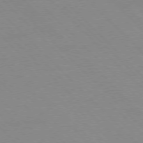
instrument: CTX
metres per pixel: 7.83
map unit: Ap
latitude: -77.5777
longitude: -87.4993
